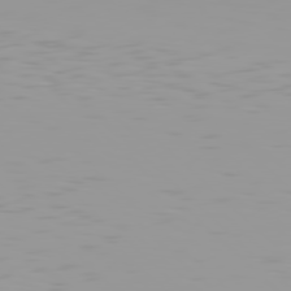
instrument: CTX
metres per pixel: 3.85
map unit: Hpe
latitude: 77.6505
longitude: -141.2537
